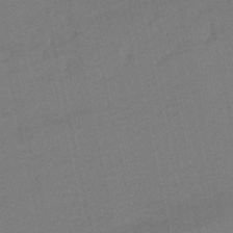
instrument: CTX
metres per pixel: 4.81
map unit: eHb
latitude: -49.7667
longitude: 73.3698
